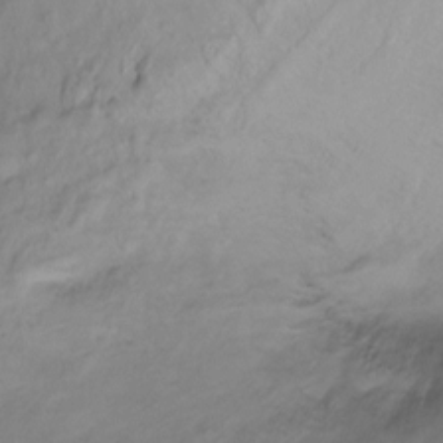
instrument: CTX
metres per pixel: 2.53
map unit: Ht
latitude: -15.8990
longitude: -43.8394
